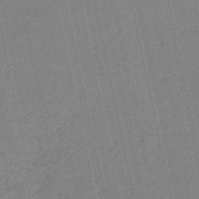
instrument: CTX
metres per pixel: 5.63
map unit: HNb
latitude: -52.8785
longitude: -42.7624
